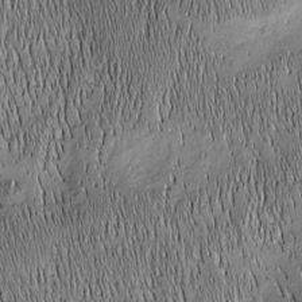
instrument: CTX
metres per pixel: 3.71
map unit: Nhu
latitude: -6.2739
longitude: -152.6869
